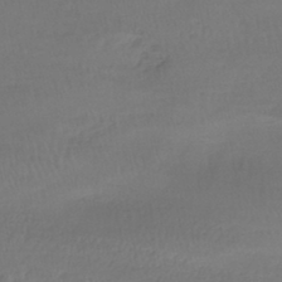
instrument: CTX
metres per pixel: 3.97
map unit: HNhu
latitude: -45.1242
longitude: 97.0676
